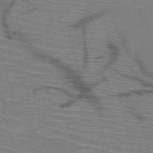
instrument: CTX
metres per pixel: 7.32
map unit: HNb
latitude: -50.7274
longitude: -45.1781
